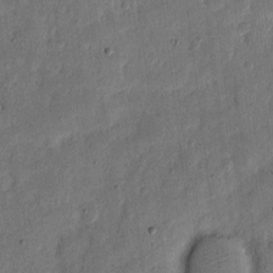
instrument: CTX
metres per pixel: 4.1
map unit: eHh
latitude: 5.6316
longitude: -71.2537
